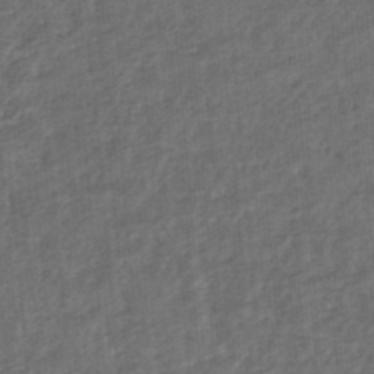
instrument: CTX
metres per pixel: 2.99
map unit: eHb
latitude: -33.9745
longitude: 79.3698
